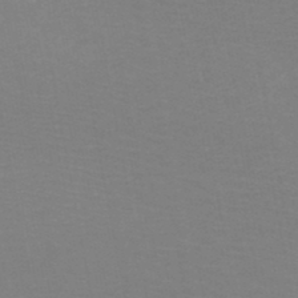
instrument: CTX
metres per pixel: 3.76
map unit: HNb
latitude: -48.5385
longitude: -46.0822
